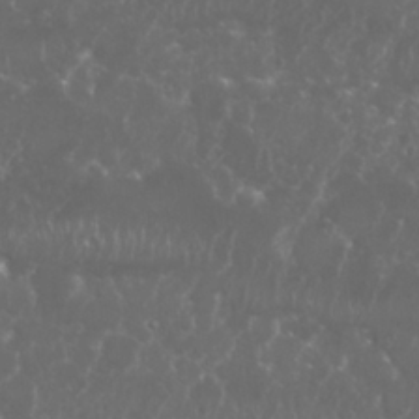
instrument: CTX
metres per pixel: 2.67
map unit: Nhu
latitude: 25.7638
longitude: -60.2144
